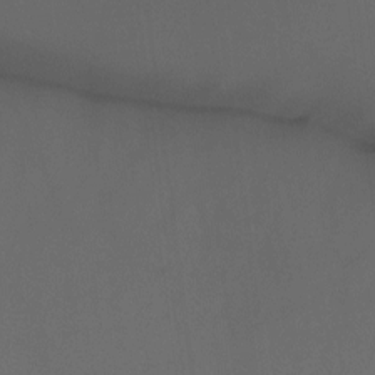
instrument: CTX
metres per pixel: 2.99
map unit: Htu
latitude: -13.0675
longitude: -71.4426
